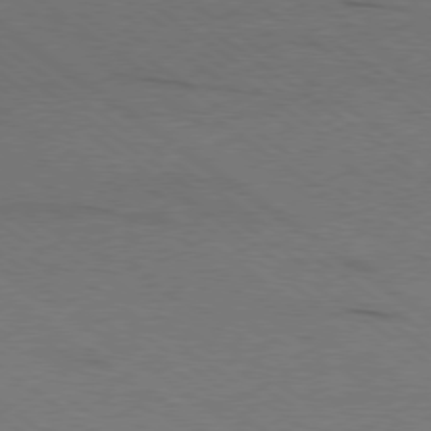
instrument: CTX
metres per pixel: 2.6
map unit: Ap
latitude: -79.2565
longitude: -99.3292
